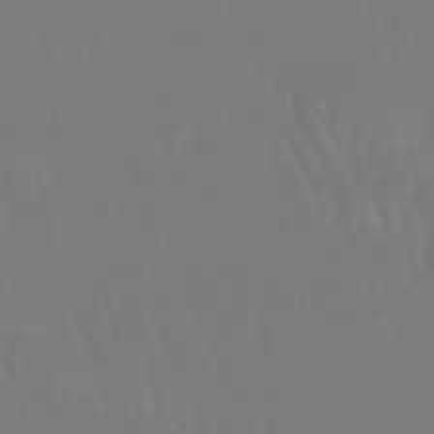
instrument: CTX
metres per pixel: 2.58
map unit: eHb
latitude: -46.9352
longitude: 79.0675
